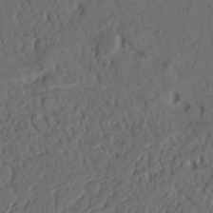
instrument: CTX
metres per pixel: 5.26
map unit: Nhu
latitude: 18.0444
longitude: -77.5371
